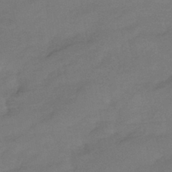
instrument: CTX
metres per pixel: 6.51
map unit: eHb
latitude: -39.5966
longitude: 82.5763
